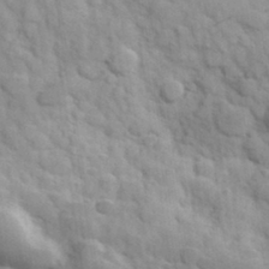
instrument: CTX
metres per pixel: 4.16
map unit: Hve
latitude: 31.6694
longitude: 151.1998
